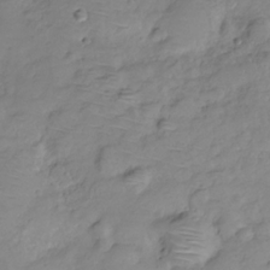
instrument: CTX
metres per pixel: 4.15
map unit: Hve
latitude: -29.0864
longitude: 94.6329
